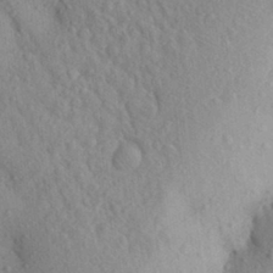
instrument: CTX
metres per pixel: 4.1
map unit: Aa
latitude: 29.0836
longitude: -148.2523
